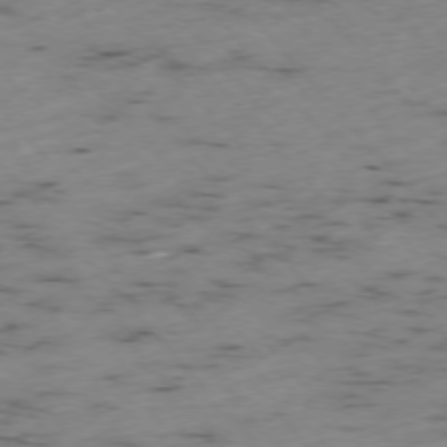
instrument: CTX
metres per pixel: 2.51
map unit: Ap
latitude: -76.2550
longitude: -60.9702
